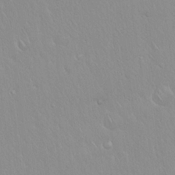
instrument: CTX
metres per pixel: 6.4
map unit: Hto
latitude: 17.3104
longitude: -57.8205
